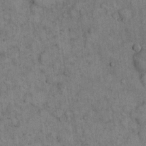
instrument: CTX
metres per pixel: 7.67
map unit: eHh
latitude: 15.9528
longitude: -65.2537
